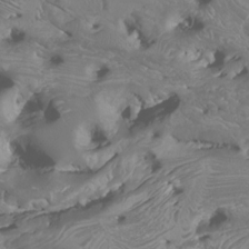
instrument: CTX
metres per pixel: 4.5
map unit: Htu
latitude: -6.4440
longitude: -77.0647
